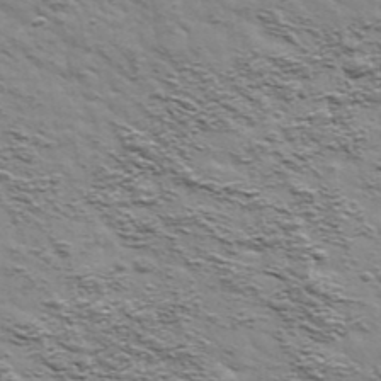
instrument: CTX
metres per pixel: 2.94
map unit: Ave
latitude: 41.6504
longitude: -109.1970
